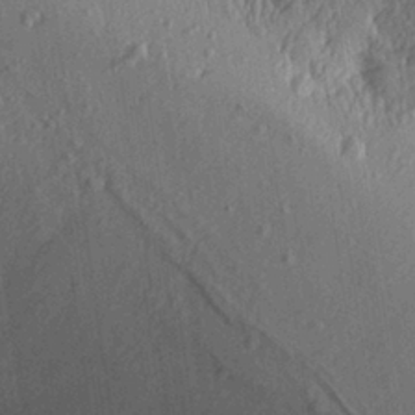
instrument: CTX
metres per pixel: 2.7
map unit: Aa
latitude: 26.7624
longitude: -135.8961
